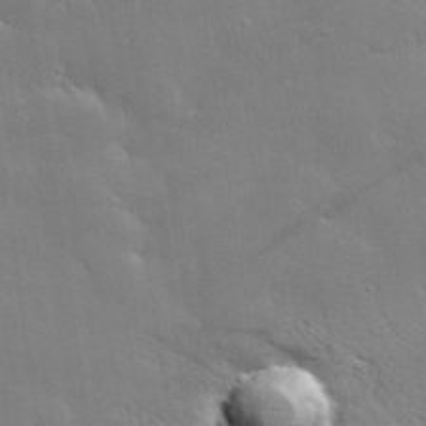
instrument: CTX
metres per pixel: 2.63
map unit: lHvf
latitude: 31.3671
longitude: -93.3481
